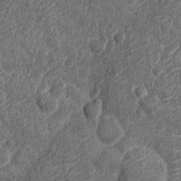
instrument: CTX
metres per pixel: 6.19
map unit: Nhu
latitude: -12.3306
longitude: -22.6679
